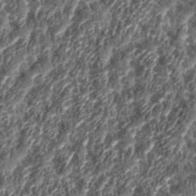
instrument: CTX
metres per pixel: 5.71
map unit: eHh
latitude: 35.5938
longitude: -137.1970
